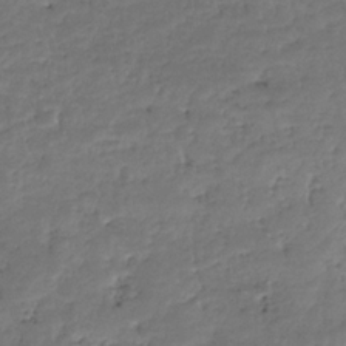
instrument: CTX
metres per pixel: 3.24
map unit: HNhu
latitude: -36.6518
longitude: 33.4266
